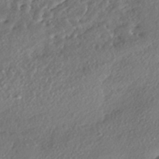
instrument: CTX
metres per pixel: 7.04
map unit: eHh
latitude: -41.6533
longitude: 123.2943
